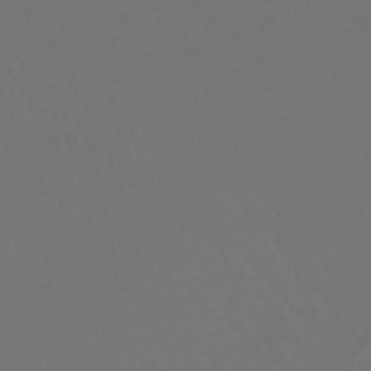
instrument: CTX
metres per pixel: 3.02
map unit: lHb
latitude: -43.6721
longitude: 78.0283
